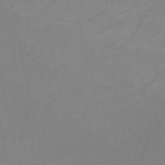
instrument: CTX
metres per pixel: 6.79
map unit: HNb
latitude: -52.3873
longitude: -46.2712
